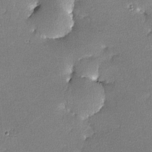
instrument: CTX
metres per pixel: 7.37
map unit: lHvf
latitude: -11.5399
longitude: -102.3845
